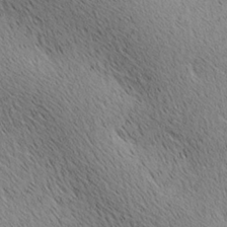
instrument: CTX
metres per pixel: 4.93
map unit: lAa
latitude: 10.4223
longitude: -107.7450
